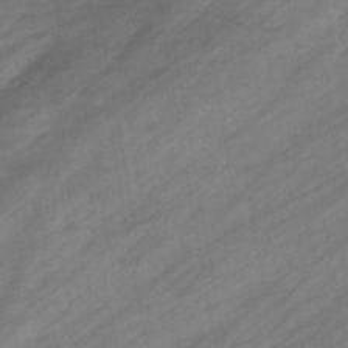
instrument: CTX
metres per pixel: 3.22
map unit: eHb
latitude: -43.2375
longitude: 85.6532
